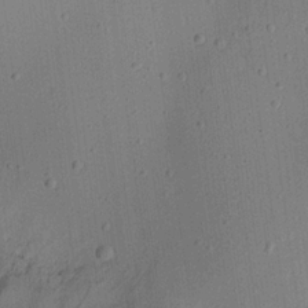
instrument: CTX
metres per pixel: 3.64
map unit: Aa
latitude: 22.4223
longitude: -143.2159
